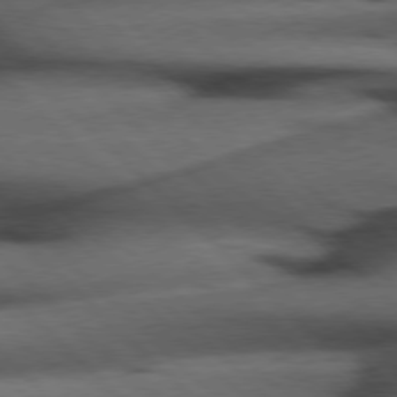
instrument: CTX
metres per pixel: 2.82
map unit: Hpe
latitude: 77.1592
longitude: -155.3671
